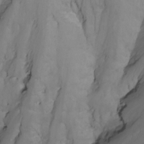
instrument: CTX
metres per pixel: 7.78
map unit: Nhu
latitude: -8.8219
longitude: -65.5371
